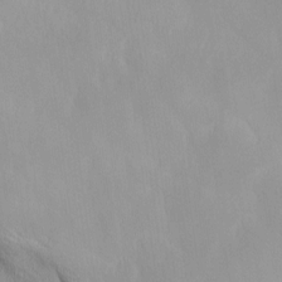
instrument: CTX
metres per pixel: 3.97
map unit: Ave
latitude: 12.8380
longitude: -105.8017
